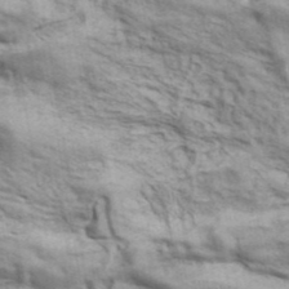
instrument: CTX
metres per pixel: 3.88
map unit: ANa
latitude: 41.8205
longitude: 17.6155
